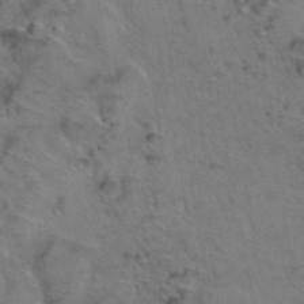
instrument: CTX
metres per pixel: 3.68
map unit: Hto
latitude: 39.0647
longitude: -43.9339
